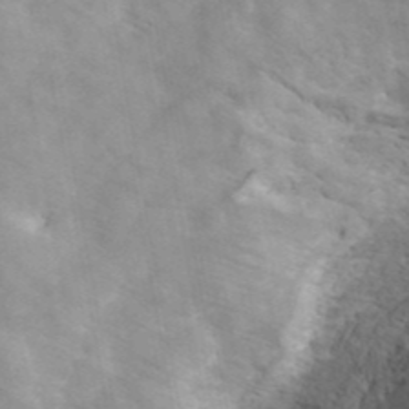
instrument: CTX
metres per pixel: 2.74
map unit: ANa
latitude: 42.1578
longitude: 16.4818
